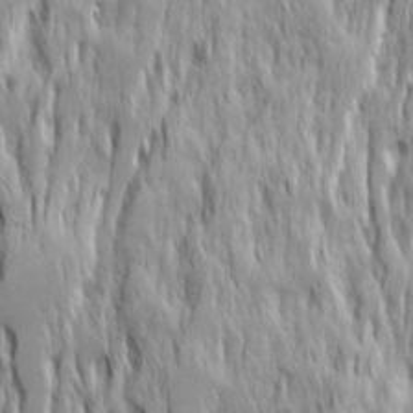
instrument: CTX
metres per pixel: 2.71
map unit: Ave
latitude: 14.8947
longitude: -135.4993
